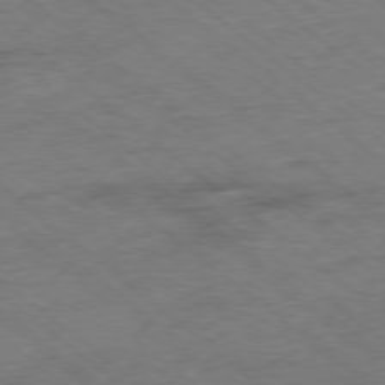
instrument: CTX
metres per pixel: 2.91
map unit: Ap
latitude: -78.8786
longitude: -50.2711
